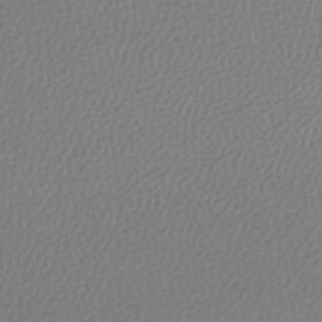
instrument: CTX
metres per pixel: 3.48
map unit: lHb
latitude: -43.8989
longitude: 72.1039
